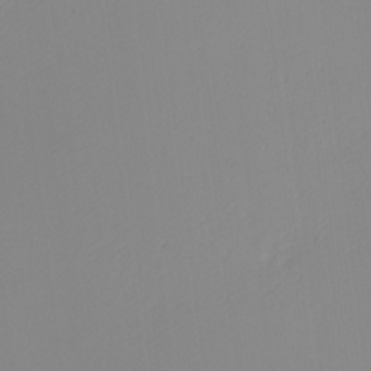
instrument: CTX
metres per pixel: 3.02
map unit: Nhu
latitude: -0.3496
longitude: -78.6302
